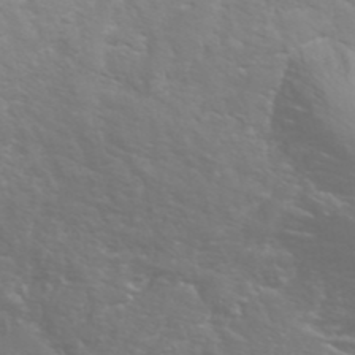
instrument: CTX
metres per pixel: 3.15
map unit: ANa
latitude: 40.0822
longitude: 22.5952
